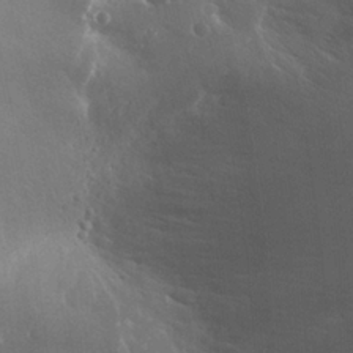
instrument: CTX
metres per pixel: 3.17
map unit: Htu
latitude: -1.5777
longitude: -76.3278
